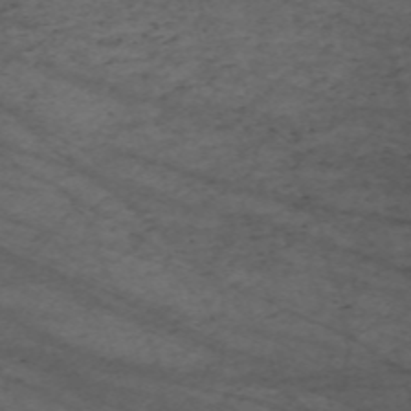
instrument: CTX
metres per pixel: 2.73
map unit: Nve
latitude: -59.6721
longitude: 61.7100
